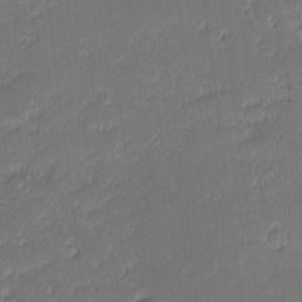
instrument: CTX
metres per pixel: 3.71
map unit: eHh
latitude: -1.6911
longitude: -83.1592
